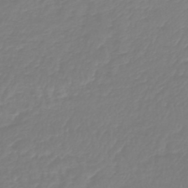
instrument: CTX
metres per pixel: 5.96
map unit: lHb
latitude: -41.7855
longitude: 67.4454
